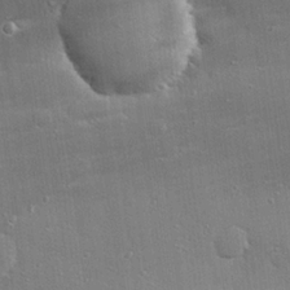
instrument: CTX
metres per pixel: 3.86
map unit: eHh
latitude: 25.1403
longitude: -89.1970
